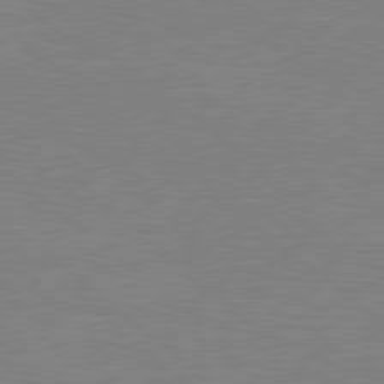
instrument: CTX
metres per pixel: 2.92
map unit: Hpe
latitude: 78.4223
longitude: -123.5749
